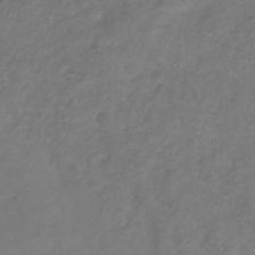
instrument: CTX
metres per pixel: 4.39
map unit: Hve
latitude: -33.3699
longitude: 91.8234
